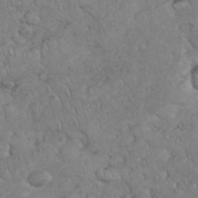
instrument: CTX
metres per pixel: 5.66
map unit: eHh
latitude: 35.9906
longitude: -63.4049
